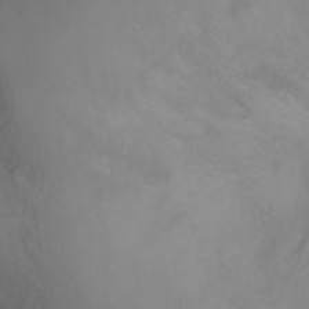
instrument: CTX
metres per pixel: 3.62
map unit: Ht
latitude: -1.1620
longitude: -33.6505
